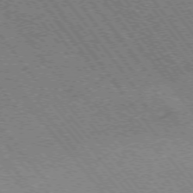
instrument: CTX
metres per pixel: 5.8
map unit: Hpe
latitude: -75.5211
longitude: -14.3657
